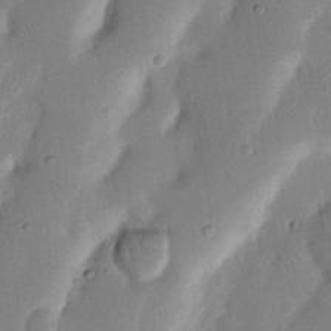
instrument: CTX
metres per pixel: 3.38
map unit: Nhu
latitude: 19.5938
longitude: -74.5546
